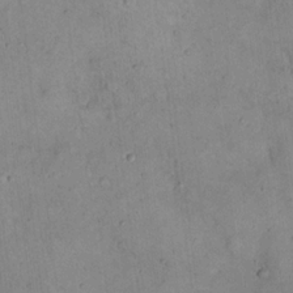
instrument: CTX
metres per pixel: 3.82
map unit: eHh
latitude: 20.4412
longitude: -60.0255
